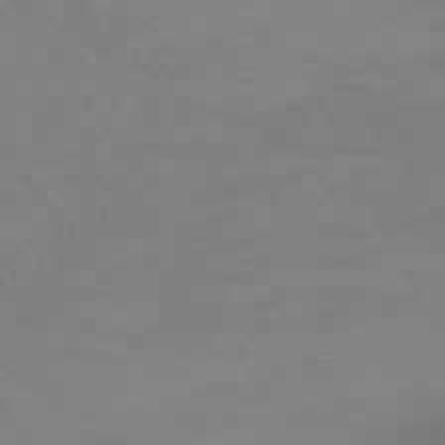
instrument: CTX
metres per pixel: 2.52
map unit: Ap
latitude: -73.9367
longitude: -70.1767
